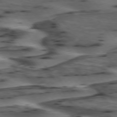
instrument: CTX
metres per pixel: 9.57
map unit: lApd
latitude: 74.6868
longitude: -71.0647
